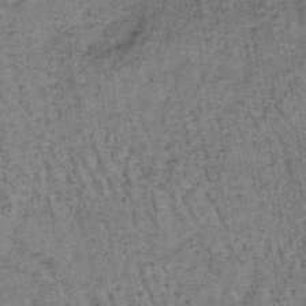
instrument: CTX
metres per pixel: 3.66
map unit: lHb
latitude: -40.4818
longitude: 57.6722
